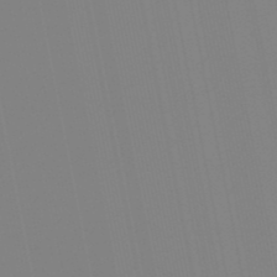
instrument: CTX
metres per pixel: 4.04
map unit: lHb
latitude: -48.9542
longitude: 79.8800
